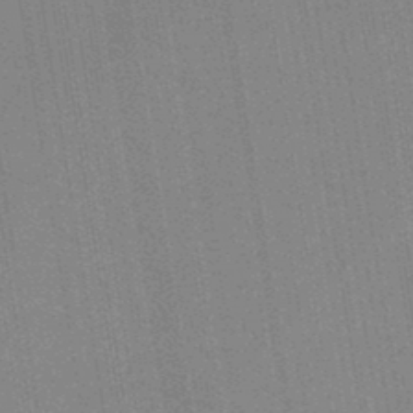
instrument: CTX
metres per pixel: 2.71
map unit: HNb
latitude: -44.4440
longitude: -41.0080
